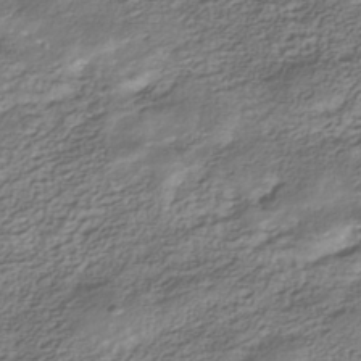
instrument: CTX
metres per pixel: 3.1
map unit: Nhe
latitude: -40.4062
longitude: -100.6113
